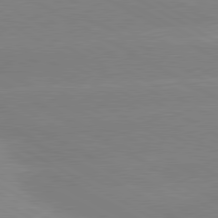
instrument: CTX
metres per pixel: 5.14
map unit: lApd
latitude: 80.2711
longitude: -153.7828
